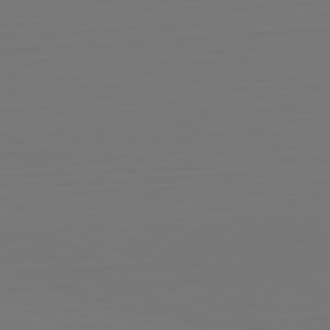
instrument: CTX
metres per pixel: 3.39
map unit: Hpe
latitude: -81.9556
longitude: 6.8408
